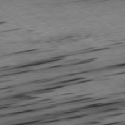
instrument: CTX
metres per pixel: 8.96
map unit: Hpe
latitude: -79.0864
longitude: -20.6113
